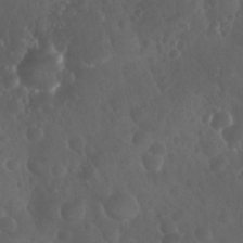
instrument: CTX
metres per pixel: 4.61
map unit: Nhu
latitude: 26.3845
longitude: -63.2537
